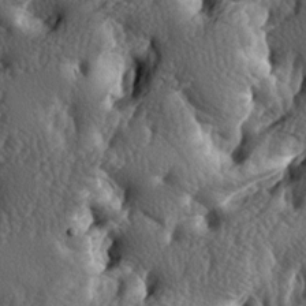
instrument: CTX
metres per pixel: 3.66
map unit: lAa
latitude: -6.6518
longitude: -125.0270
